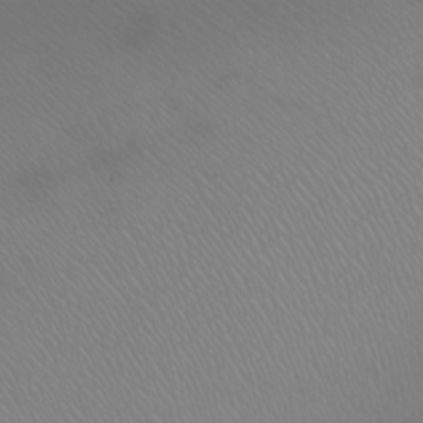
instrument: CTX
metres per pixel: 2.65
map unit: Htu
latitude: -6.5007
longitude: -71.4993
